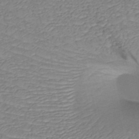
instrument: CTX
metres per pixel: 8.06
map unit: HNb
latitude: -49.6911
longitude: -51.9906
